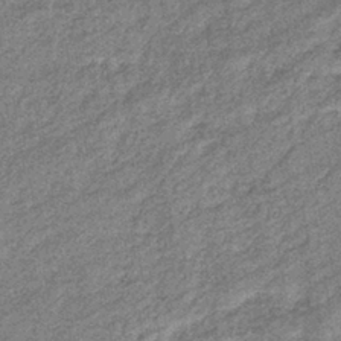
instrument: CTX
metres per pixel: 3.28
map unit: eHb
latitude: -38.4818
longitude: 79.1431
